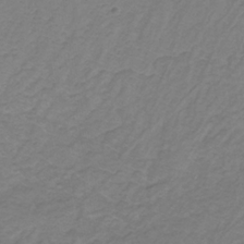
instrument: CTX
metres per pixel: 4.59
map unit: lHb
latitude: -31.2565
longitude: 65.3888
